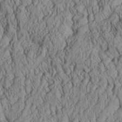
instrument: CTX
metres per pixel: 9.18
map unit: Aa
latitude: 30.5924
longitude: -137.3104
